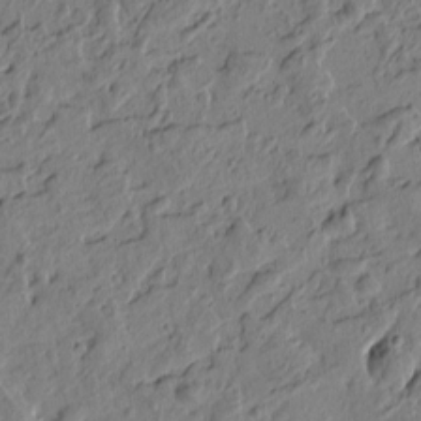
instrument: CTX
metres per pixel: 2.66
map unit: Htu
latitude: 0.1766
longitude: -175.2348
